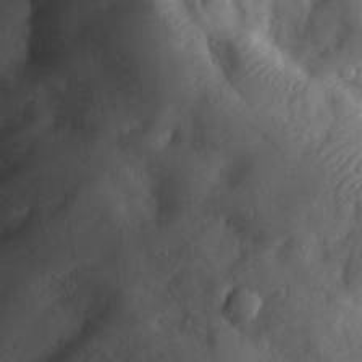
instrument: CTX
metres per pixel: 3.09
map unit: eHh
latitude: 29.7449
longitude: -73.7828
